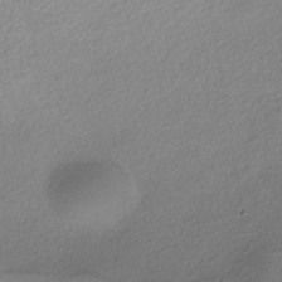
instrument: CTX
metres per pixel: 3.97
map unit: ANa
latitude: -37.4265
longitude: 94.6140
